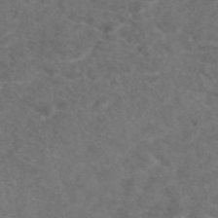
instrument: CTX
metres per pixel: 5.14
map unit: eAb
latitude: 47.5371
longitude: 111.1620
